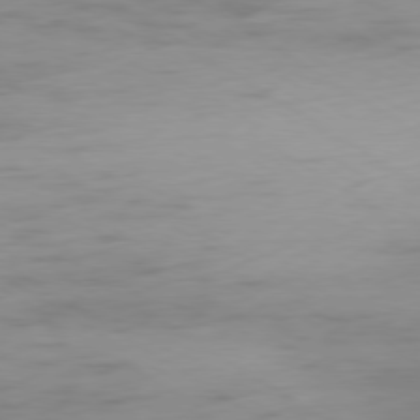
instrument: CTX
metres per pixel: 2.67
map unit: Ap
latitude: -79.4265
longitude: -63.9150
